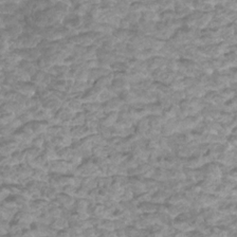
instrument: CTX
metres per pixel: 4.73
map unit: Htu
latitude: 2.8380
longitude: -21.4049
